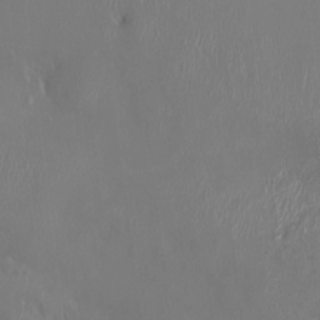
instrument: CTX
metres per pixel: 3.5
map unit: HNhu
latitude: 4.3278
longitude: -5.8205
